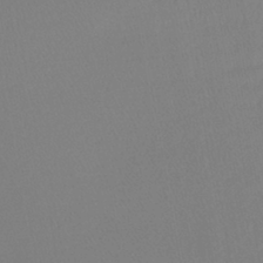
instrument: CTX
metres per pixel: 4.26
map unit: lHb
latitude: -42.5762
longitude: 59.7666
